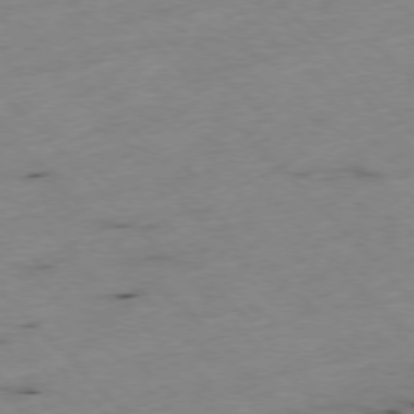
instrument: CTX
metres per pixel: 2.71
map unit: Ap
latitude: -77.1431
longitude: -60.3845
